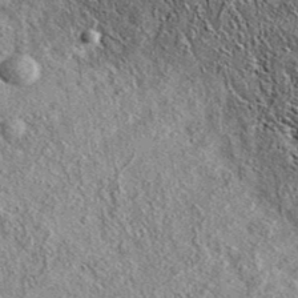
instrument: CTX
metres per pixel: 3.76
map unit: eAb
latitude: 37.8961
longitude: 109.5777
